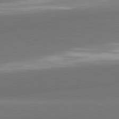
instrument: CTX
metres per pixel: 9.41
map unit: lApd
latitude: 81.8394
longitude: 153.9745
